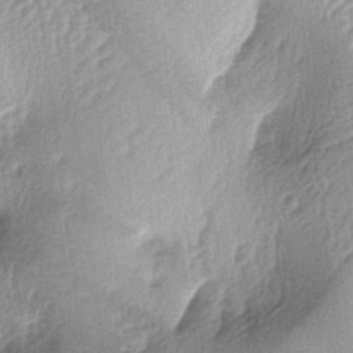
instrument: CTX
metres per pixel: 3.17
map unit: lAa
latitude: -4.5007
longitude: -124.8947
